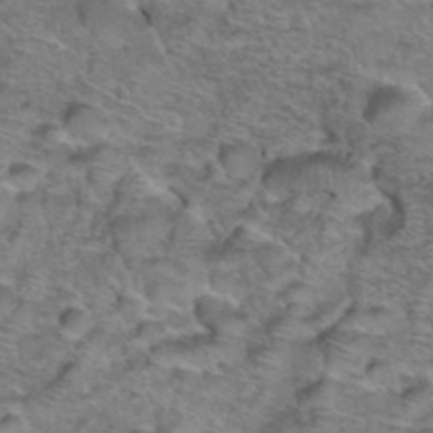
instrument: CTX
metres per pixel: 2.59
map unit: Hto
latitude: 39.1214
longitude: -44.5168
